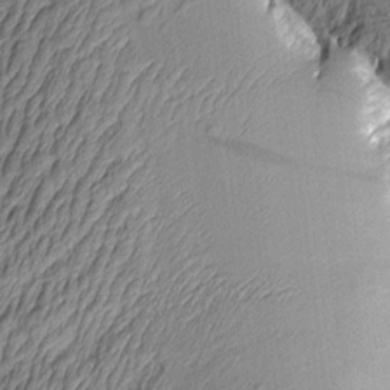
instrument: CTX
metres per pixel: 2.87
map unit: Aa
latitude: 8.2712
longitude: -128.5546
